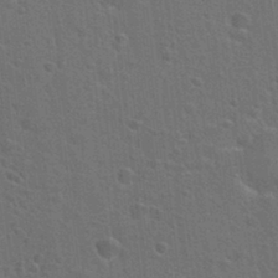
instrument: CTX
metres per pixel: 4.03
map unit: Hto
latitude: 23.1970
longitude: -47.3482
